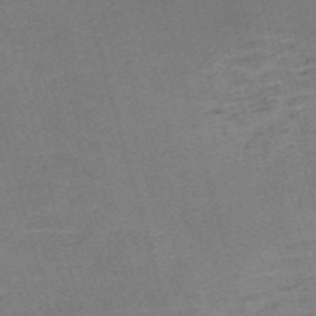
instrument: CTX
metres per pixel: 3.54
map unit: Nve
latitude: -59.1053
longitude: 65.0676
